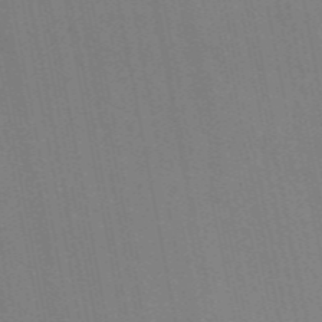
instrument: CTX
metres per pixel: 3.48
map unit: ANa
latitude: 48.9325
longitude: -77.3670
